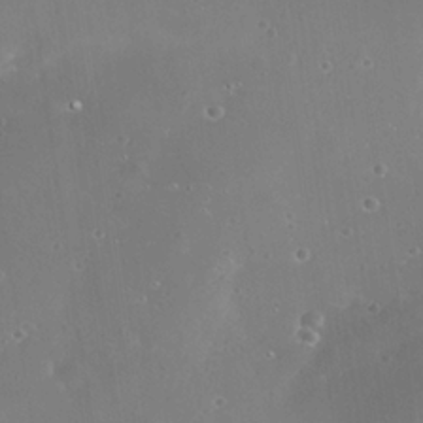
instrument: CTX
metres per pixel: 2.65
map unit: Nhe
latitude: -35.7478
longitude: -118.3845
